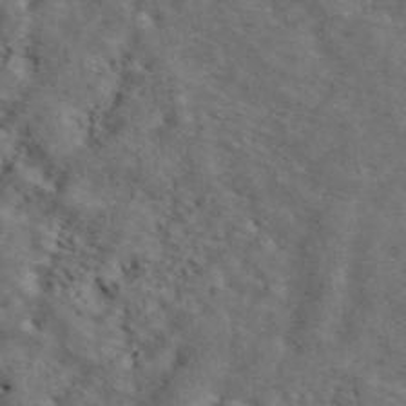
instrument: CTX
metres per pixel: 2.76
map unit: ANa
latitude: 44.7624
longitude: 37.8422
